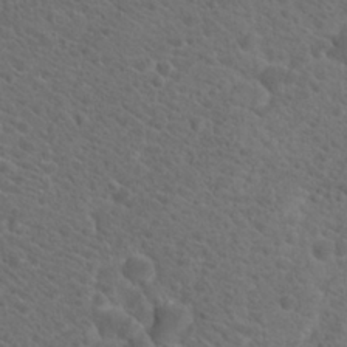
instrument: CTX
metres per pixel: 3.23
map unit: Hto
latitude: 19.8394
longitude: -38.5357
